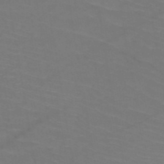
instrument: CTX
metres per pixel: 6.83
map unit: HNb
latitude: -50.6329
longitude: -44.6868
